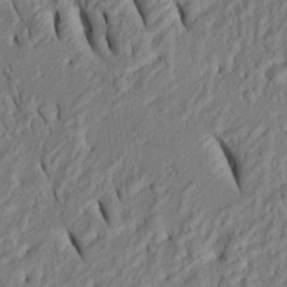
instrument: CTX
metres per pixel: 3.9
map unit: Htu
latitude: 1.1214
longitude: 149.4833
